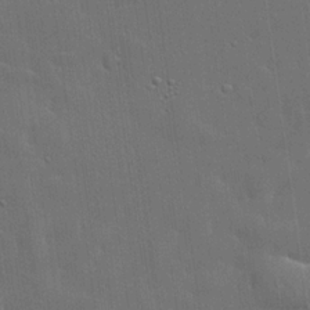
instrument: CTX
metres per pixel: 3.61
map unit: lHvf
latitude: 19.9717
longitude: 141.9745
